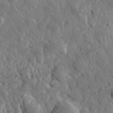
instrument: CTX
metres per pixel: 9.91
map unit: lHvf
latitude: 34.9702
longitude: -87.7449
